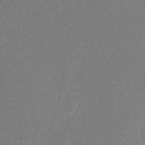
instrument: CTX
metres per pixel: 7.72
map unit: eHb
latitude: -30.5762
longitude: 66.6896
